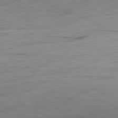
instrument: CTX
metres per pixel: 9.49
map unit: Ap
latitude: -81.8612
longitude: -77.3292
